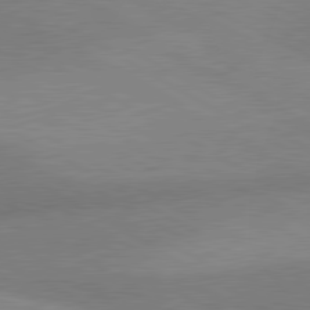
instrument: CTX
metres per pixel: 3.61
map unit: lApd
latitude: 80.7624
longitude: 126.1605
